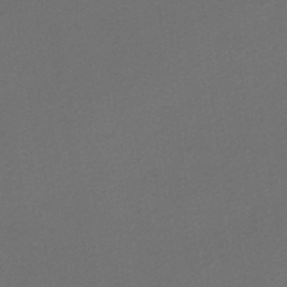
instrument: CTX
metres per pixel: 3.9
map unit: lHb
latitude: -38.4629
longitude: 69.1053
